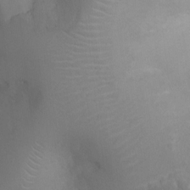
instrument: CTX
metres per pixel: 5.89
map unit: Ht
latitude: -2.4817
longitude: -16.0255
